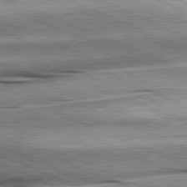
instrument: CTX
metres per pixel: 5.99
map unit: lApd
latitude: 81.9528
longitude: -167.2348
